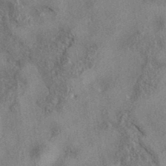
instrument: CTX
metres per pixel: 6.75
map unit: eAb
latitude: 37.2726
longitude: 113.1053
